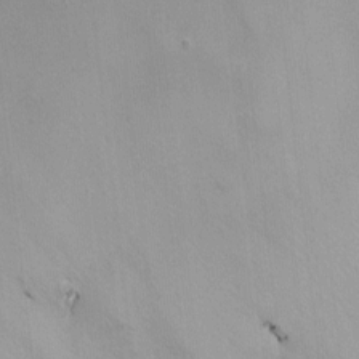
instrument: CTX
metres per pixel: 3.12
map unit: Nhu
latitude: -14.1417
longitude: -59.2159
